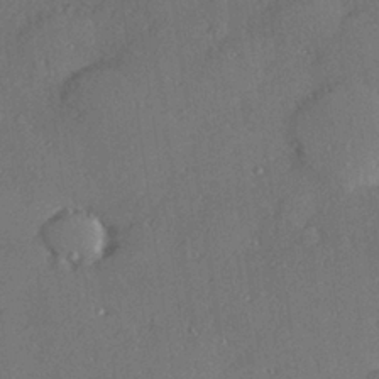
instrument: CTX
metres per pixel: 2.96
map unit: Hve
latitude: 27.1025
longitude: -91.1403
